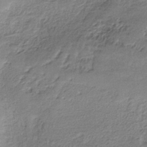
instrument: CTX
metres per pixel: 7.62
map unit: lHb
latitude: -35.7100
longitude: 62.4251
